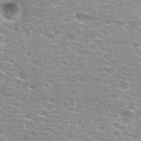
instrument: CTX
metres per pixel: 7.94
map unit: Nhu
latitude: 29.0458
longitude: -47.9906
